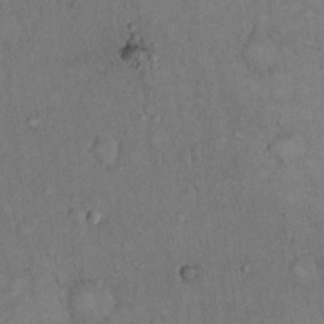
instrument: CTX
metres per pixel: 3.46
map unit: Hto
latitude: 14.7247
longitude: -61.7260
